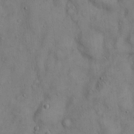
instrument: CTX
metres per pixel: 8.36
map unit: Hto
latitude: 14.2145
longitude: -59.6505
